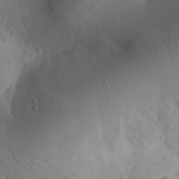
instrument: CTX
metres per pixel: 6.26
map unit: Aa
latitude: 30.0633
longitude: -143.6883
